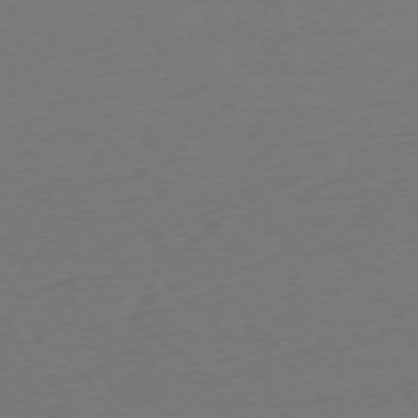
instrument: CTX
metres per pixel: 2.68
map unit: Ap
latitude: -75.4644
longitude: -94.4412
